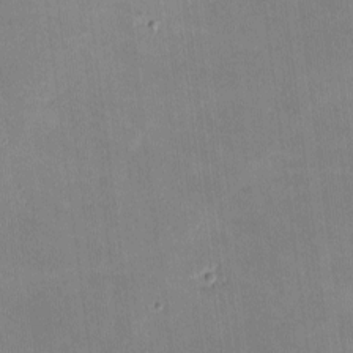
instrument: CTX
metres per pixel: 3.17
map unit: lHvf
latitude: -10.5196
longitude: -101.5371
